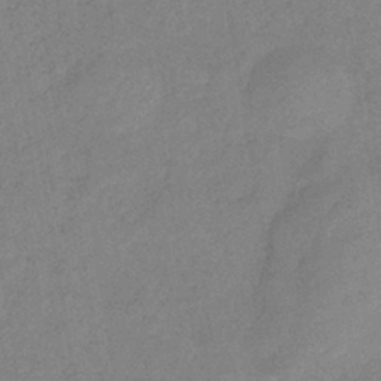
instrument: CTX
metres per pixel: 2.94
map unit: eHb
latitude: -40.8219
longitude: 79.2942
